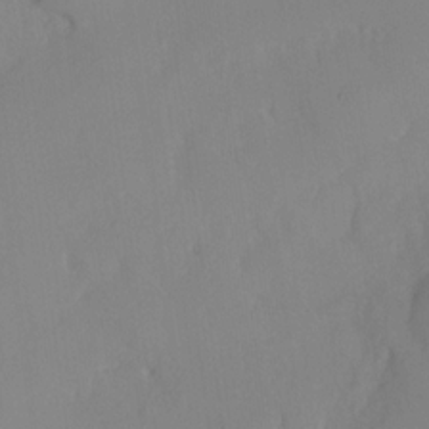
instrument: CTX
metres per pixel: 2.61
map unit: HNhu
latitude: -23.7478
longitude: 49.8423
